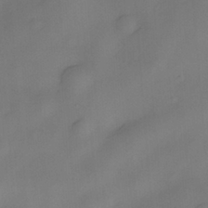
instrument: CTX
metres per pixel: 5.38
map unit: eHh
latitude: -22.1228
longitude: 15.8990
